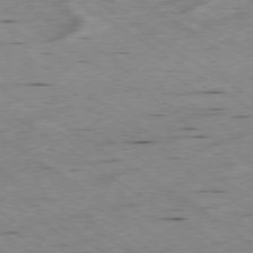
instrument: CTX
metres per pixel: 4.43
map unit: Hpe
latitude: -79.1998
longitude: -21.1592
